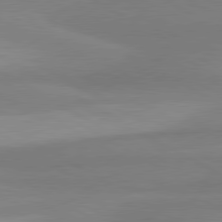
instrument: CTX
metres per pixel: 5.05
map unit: lApd
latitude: 80.3845
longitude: 177.0486
